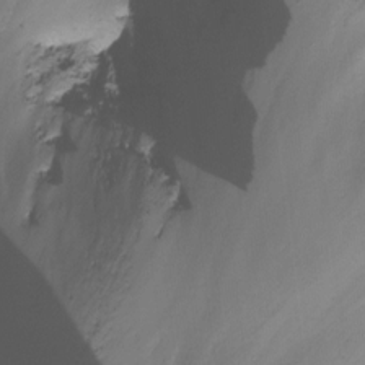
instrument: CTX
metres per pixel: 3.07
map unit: Nhu
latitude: -14.3496
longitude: -52.6680
